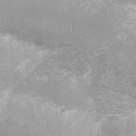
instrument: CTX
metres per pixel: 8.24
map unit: Nhu
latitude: 7.2915
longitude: -20.7057
